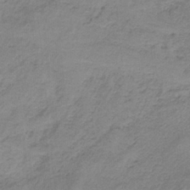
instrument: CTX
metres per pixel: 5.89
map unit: HNb
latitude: -34.1228
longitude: 59.0297
